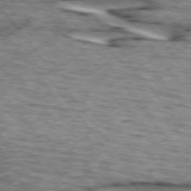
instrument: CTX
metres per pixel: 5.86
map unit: lApd
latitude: 74.5546
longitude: -72.6113
